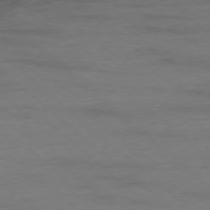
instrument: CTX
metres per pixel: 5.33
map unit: Ap
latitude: -77.8044
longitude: -93.1970
